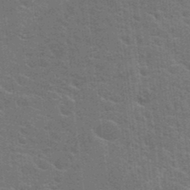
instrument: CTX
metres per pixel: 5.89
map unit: Hto
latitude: 23.7261
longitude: -47.3293
